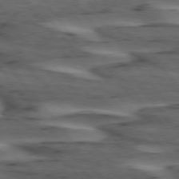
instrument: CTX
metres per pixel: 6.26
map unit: lApd
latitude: 74.8002
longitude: -71.1025
